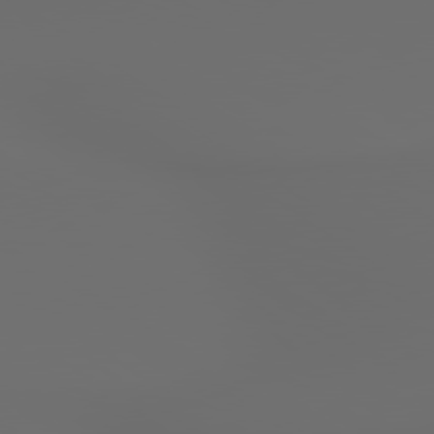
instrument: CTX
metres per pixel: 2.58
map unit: lApd
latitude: 79.2537
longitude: 176.1795
